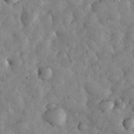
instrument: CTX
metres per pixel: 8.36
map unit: eHh
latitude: 34.0633
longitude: -68.8758
